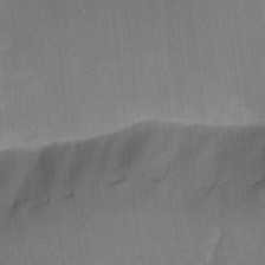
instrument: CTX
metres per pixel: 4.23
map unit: Nhu
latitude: 23.7827
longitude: -72.8947
